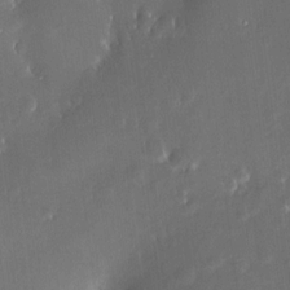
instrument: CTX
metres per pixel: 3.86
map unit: HNhu
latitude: 7.2726
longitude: 7.9556
